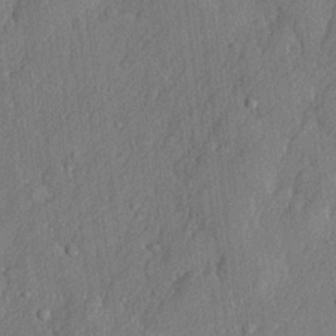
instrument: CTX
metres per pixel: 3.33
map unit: lHvf
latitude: 22.2333
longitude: 142.9541
